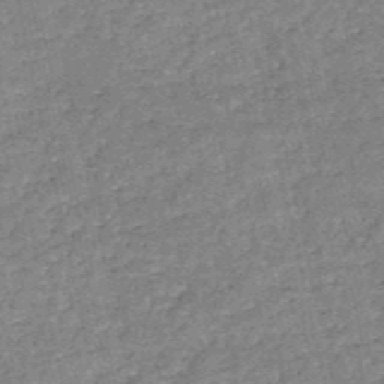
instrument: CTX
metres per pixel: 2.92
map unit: HNb
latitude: -53.1053
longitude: -40.7246
